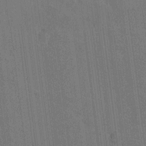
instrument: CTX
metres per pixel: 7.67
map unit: lAvf
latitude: 7.7261
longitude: 165.5966
